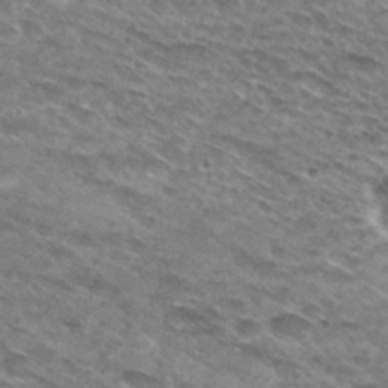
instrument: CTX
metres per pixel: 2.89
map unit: Hto
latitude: 30.1389
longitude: -46.2523
